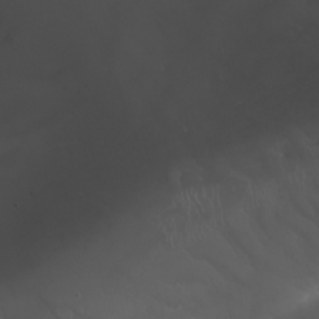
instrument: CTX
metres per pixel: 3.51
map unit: Nhu
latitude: -7.3131
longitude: -85.8206
